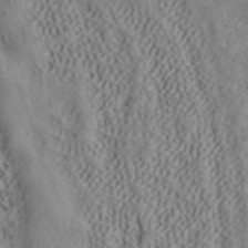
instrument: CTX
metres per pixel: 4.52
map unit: ANa
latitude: 41.6882
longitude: 55.1809
